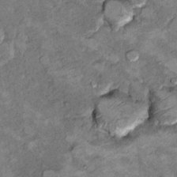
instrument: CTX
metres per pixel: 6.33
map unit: Hto
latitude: 9.9150
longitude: -36.4790
